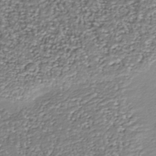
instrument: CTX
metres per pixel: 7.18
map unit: Nhu
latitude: -38.6519
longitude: -82.5734
